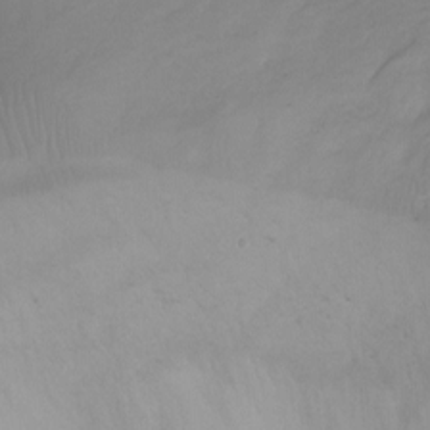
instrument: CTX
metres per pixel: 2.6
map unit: Ht
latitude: -2.1416
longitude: -29.0836
